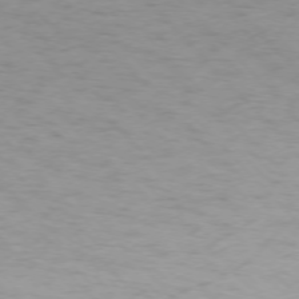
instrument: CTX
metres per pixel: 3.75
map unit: Ap
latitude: -76.3684
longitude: -65.0458
